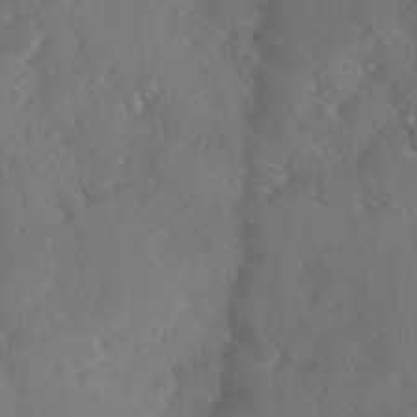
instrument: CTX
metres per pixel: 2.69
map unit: Ave
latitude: 1.0647
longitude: -111.1970
